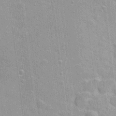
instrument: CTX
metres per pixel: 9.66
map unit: Nhu
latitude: 1.3481
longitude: -16.4412
